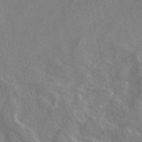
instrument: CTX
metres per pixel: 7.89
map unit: eAb
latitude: 48.7057
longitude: 112.6708
